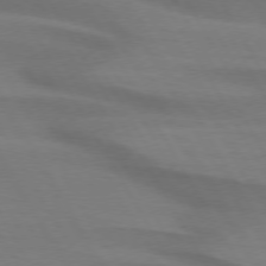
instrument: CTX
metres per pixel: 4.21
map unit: lApd
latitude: 74.1767
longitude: -65.6505
